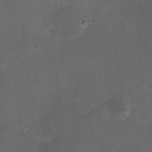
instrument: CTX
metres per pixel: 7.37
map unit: HNhu
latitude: 5.0647
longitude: 7.7666
